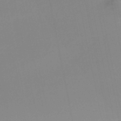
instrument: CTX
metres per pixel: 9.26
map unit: HNb
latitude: -50.8408
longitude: -50.8758
